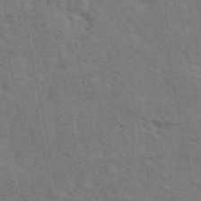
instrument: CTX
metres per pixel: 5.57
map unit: ANa
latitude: 49.1025
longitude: -82.2900
